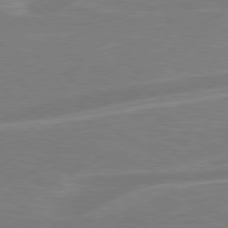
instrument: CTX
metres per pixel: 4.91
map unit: Hpe
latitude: 78.5924
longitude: -127.1970
